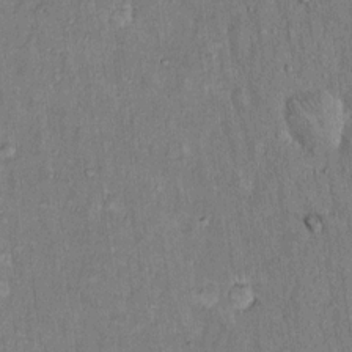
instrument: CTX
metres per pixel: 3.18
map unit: Hto
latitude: 14.4979
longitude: -58.9136
